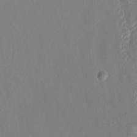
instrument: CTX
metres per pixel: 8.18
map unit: HNhu
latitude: 5.6505
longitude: -6.6868
